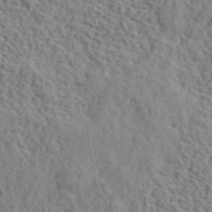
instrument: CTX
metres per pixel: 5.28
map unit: lHvf
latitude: 40.6490
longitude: -87.5749
